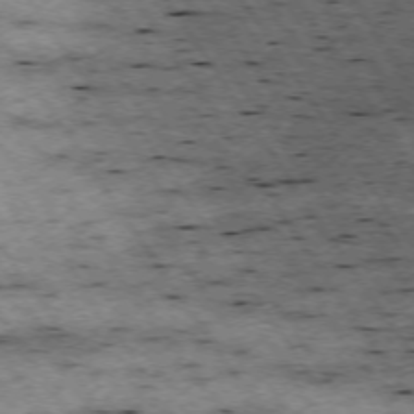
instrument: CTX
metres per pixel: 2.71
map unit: Hpe
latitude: -74.1795
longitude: 3.5210
